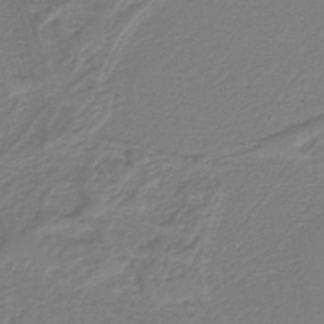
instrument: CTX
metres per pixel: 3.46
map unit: HNb
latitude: -42.2361
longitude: 51.8800
